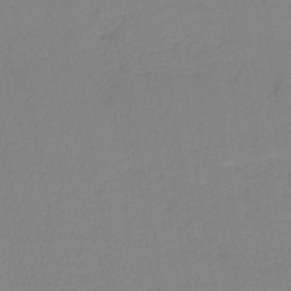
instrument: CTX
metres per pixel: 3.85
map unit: lHb
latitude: -41.3132
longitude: 74.6330
